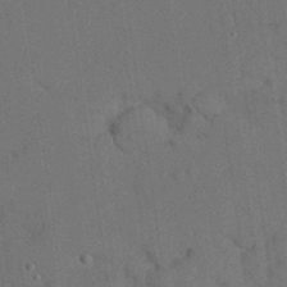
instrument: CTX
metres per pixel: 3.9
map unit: Nhu
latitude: 27.5938
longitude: -70.1011
